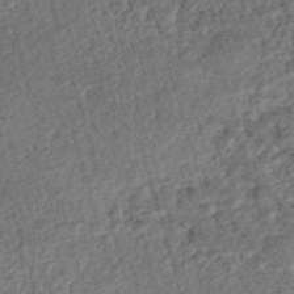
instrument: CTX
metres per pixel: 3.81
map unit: HNhu
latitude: -47.6722
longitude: 99.5777
